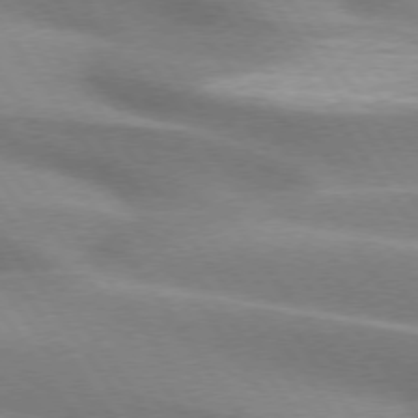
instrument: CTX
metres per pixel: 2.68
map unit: lApd
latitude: 74.8380
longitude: -63.6694
